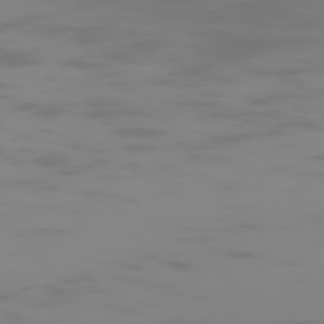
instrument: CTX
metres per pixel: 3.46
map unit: Hpe
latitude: -74.5007
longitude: 6.5384
